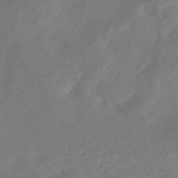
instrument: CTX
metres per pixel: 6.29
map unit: Nhe
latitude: -46.9352
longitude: 152.1039
